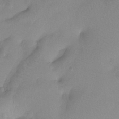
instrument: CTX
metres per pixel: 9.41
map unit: Htu
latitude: -13.7667
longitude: -45.9528
